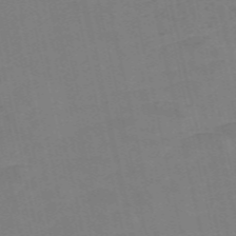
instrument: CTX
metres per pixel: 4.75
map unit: Nve
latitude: -58.1227
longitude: 50.5196
